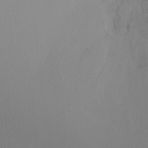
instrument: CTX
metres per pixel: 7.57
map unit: Ht
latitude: -8.1417
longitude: -37.8961
